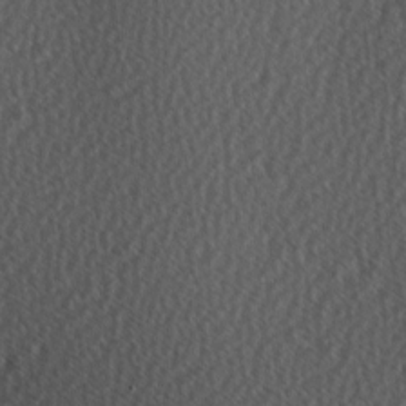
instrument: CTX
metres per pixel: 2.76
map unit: Hve
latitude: 2.4223
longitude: -121.1781
